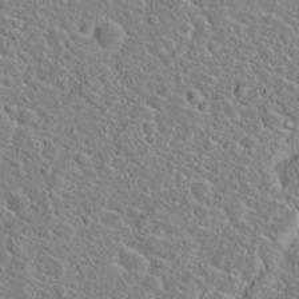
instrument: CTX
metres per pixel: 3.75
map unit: Hto
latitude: 21.4049
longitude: -45.1403
